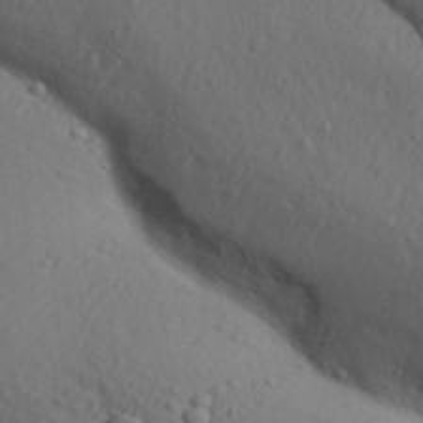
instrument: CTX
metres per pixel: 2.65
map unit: Aa
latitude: 31.1215
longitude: -146.0822
